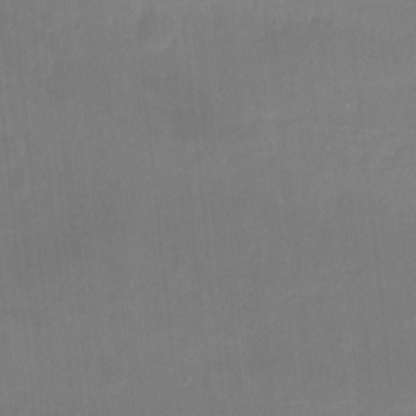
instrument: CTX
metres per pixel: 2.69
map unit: Nhu
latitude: -8.9164
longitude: -46.8380
